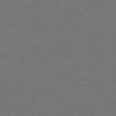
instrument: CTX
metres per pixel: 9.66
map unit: Ap
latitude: -76.2928
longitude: -62.1767
